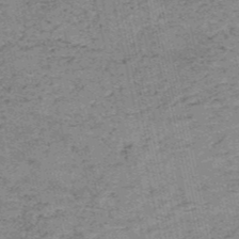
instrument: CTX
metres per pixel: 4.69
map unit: HNb
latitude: -51.5399
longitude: -51.4804
